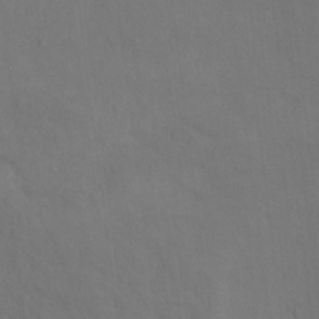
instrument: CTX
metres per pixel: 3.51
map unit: Ht
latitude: 11.9150
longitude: -40.5923
